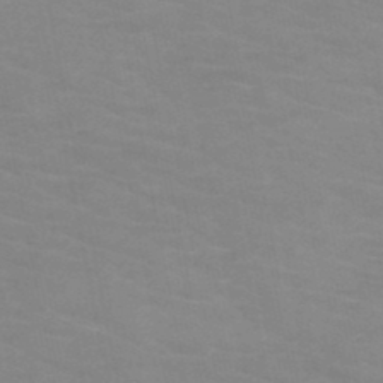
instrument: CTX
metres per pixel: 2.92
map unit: HNb
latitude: -46.7463
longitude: -47.2537
